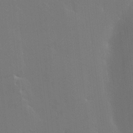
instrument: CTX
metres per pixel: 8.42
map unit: HNhu
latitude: 6.6679
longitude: 4.0661
